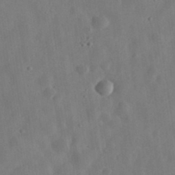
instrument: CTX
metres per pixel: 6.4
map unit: eHh
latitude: 30.9325
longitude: -75.6505
